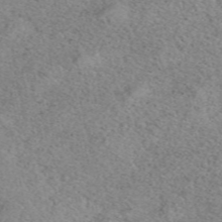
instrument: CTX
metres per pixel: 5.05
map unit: eAb
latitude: 50.1011
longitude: 108.5007
